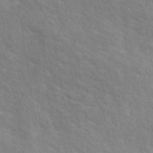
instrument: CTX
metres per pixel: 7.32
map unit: ANa
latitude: 41.7449
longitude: 29.2943
